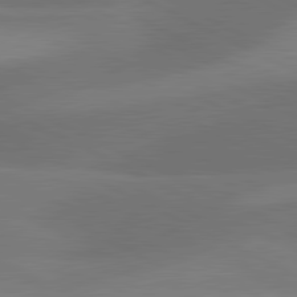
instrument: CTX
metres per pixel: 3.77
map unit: lApd
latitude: 81.1025
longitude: 126.9352
